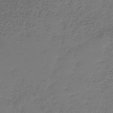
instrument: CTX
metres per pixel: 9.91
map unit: lHb
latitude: -45.8800
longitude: 63.3131
